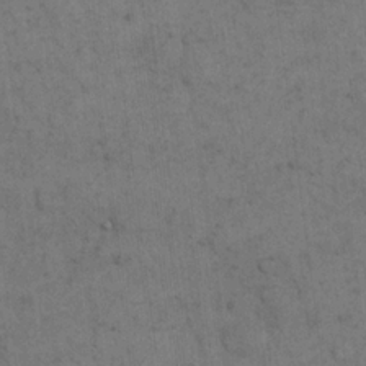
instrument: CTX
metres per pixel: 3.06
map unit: eHh
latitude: 18.4979
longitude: -63.5182
